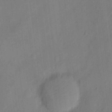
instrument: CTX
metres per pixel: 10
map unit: eHh
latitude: 4.1956
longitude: -73.5560
